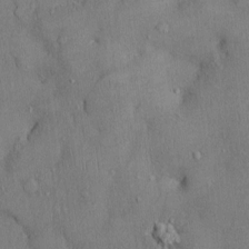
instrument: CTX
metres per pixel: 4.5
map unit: Ht
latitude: -3.5399
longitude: -14.8569
